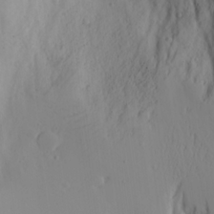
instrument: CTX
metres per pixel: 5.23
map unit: Aa
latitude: 17.5938
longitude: -125.0458
